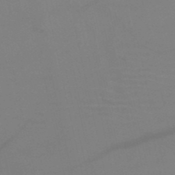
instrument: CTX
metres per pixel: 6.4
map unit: HNb
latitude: -51.2565
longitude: -46.4034
